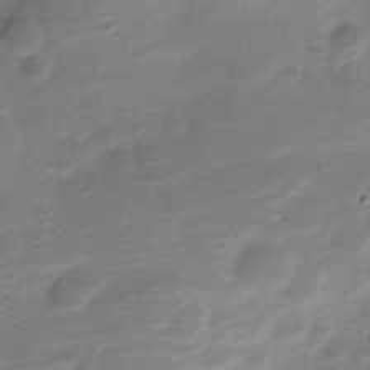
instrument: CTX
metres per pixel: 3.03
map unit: Nve
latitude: -21.0486
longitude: 105.1431
